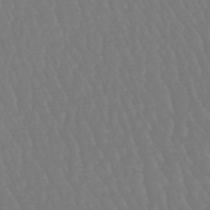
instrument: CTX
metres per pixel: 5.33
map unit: eHb
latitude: -46.8597
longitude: 79.6533
